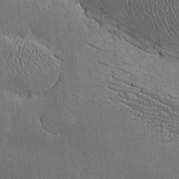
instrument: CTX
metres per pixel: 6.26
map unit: lHvf
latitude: -8.8219
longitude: -100.8191
